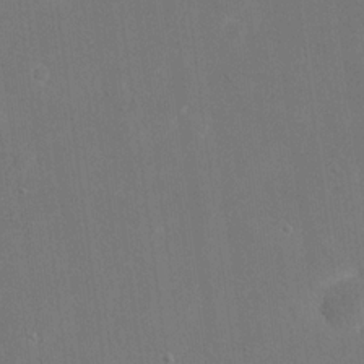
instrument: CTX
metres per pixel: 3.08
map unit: eHh
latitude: 19.2537
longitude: -67.7638
